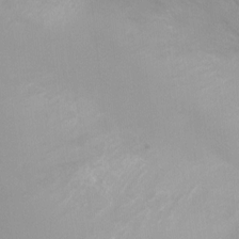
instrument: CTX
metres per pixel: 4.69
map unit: Ht
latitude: -5.5588
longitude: -24.9891
